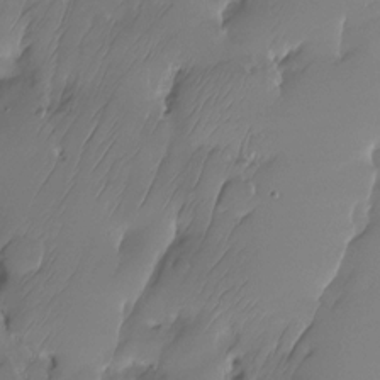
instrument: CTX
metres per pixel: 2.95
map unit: HNhu
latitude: -24.0661
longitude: 50.7274
